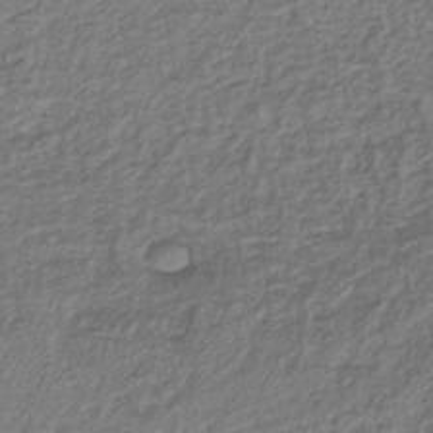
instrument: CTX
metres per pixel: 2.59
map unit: lHb
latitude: -41.1620
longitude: 62.2550
